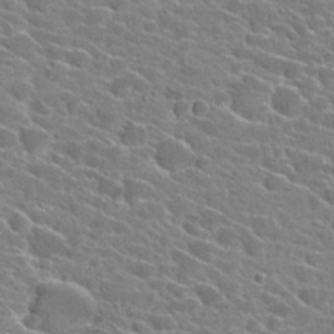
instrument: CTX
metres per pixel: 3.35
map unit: Hto
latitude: 25.4426
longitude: -42.5357
